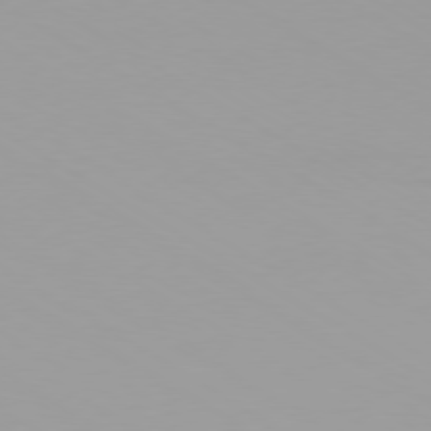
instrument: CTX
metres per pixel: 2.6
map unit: Ap
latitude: -79.6344
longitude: -92.8002
